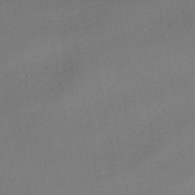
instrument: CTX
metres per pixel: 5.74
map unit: HNhu
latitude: -40.3117
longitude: 95.3509
